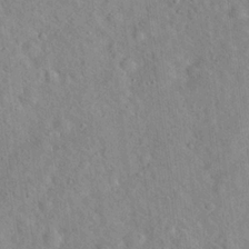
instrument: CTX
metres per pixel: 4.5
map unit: Hto
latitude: 20.1011
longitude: -53.8584
